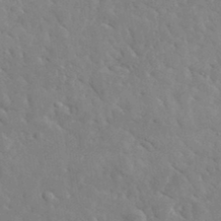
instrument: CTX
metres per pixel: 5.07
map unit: lHvf
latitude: 35.5182
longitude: -87.0269
